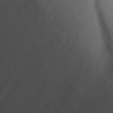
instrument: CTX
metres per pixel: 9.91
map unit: Ave
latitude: -9.6533
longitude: -121.3104
